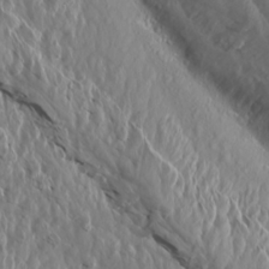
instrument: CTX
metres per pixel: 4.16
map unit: Aa
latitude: 14.8758
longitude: -143.5371
